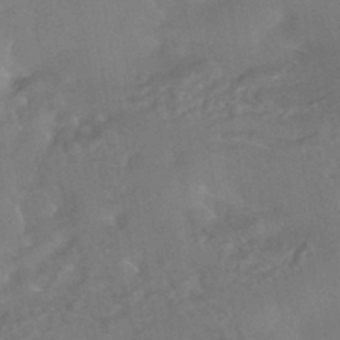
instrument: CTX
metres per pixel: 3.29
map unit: HNhu
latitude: -44.2173
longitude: 91.8801
